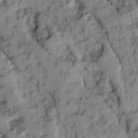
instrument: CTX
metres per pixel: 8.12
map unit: Ave
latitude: 8.8191
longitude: -103.1403
